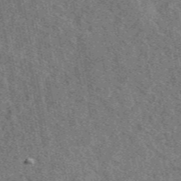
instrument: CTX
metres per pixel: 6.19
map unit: eAb
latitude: 48.1200
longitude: 120.1039
